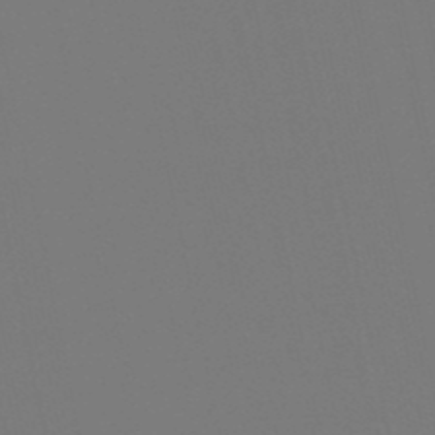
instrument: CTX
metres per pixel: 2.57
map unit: lHb
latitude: -50.1606
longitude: 70.2740
